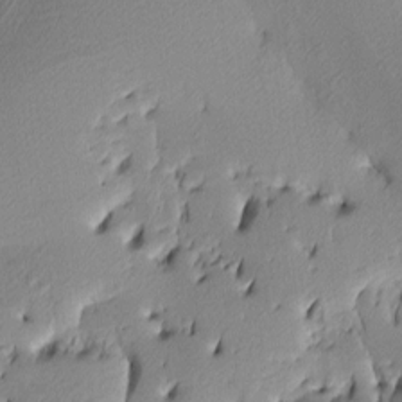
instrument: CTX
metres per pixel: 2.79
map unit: lAa
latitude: 3.7827
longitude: -116.0444
